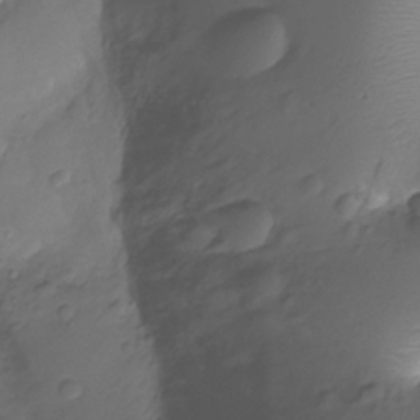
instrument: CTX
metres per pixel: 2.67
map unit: Nhu
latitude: -11.9178
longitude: -23.2537
